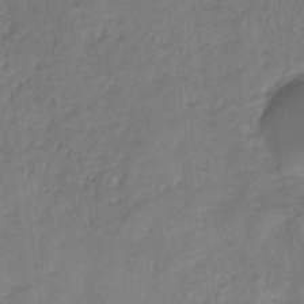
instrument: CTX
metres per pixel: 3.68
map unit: eHb
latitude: -30.5007
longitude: 71.6155
